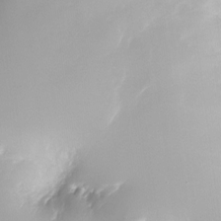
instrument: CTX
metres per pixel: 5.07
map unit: Nhu
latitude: -23.5777
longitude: -71.7449
